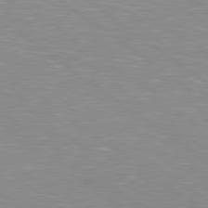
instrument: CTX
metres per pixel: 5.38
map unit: Hpe
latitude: 79.1592
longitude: -153.6505
